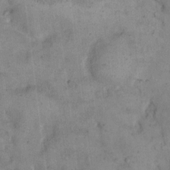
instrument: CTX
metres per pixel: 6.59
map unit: eHh
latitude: 12.1011
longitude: -62.3090
